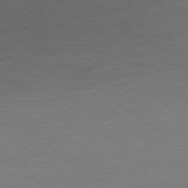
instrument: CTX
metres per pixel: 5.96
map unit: Ap
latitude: -78.7085
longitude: -89.0081
